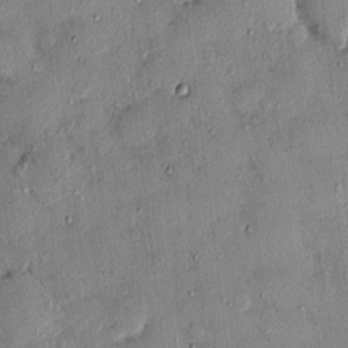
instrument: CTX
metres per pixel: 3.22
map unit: eHh
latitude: 0.1388
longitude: 15.9367
